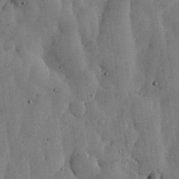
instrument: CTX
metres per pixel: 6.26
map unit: lHvf
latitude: 17.2915
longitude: -114.1199
